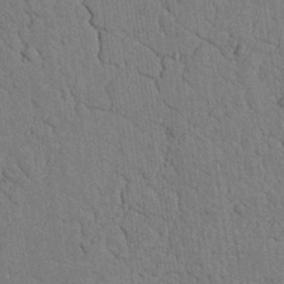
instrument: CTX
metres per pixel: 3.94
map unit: Nhu
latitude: 20.1578
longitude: -76.1955
